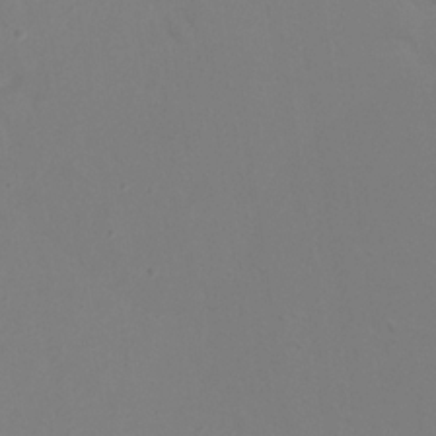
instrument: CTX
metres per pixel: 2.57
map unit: eHh
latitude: 23.2159
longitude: -65.7639
